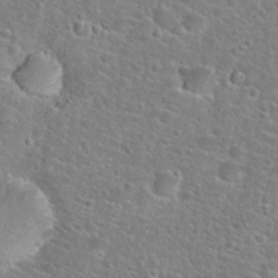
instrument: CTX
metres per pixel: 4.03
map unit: Hto
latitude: 24.7624
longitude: -49.3482
